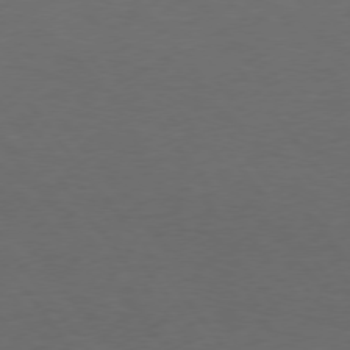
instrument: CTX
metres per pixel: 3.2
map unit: Hpe
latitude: 74.6868
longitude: -131.3104
